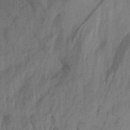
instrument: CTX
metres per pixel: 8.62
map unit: Aa
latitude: 20.2145
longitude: -147.6127
